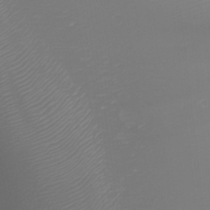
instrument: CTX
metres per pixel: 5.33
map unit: Nhu
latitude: -8.3117
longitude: -81.3482
